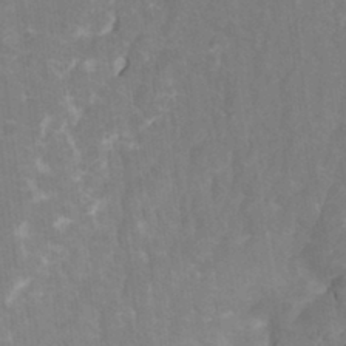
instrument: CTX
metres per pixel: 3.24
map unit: Ht
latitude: -3.1242
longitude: -27.4238
